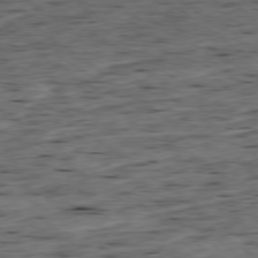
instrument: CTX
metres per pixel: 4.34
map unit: Ap
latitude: -79.1431
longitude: -90.2334
